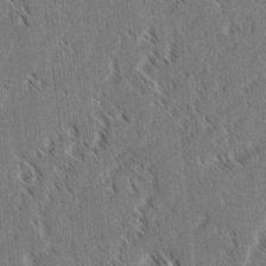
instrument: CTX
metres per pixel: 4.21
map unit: lAvf
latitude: 3.4615
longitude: -106.5546
